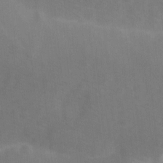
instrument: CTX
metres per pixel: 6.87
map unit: Ave
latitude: 1.5938
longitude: -112.5168
